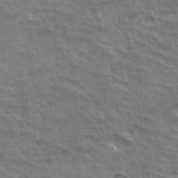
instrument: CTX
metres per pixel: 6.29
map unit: Hto
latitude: 35.6316
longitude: -44.1955
